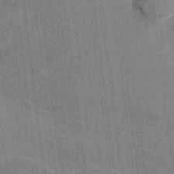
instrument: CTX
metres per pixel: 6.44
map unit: HNhu
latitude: 7.8016
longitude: -5.5938
